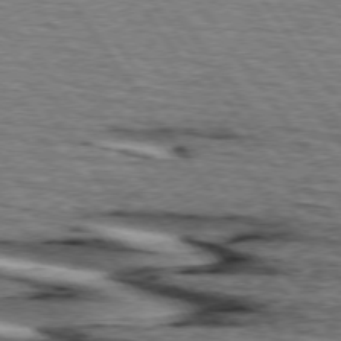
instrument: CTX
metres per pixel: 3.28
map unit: lApd
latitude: 74.5735
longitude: -73.5749
